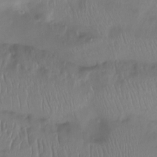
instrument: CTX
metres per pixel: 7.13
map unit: Htu
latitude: -15.1243
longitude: -45.4426
